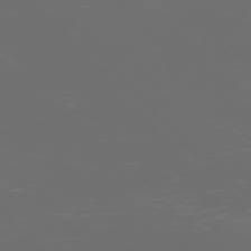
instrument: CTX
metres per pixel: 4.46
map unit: Ap
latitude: -76.3306
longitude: -73.8962
